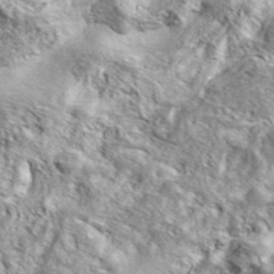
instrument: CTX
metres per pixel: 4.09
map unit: ANa
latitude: 39.5749
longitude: -91.0836
